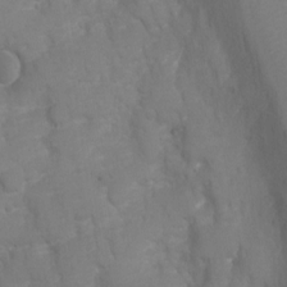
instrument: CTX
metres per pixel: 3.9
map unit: Hto
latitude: 4.5546
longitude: -33.0270
